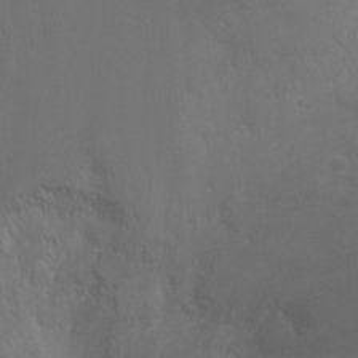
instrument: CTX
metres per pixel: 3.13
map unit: Ht
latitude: -2.2361
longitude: -19.0836
